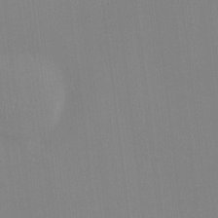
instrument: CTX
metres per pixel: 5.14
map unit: Htu
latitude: -6.8219
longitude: 175.4832
